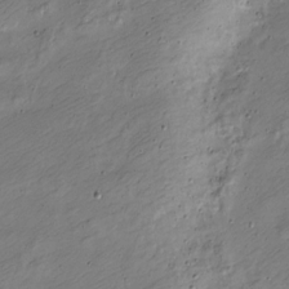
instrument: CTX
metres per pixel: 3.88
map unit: Nve
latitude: -24.3306
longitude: 106.9164
